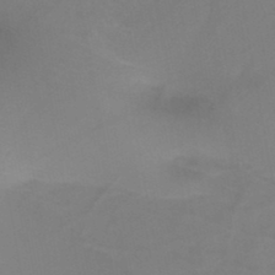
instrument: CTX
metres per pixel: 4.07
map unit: HNb
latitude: -45.8422
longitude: -42.7435
